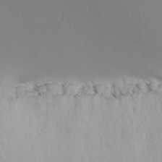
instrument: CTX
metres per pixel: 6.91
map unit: lHvf
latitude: 24.6868
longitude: 140.9731
